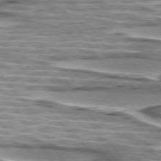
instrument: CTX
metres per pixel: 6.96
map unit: lApd
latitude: 74.5924
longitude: -57.3859
